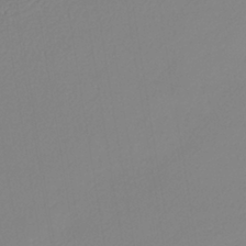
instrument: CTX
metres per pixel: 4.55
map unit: lHb
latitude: -39.1998
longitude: 68.4251
